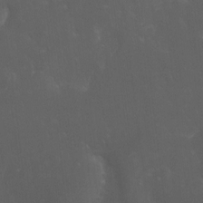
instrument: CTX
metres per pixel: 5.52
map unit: Htu
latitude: -6.6518
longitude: -67.9528
